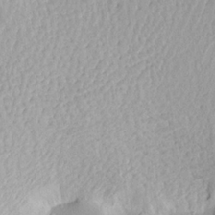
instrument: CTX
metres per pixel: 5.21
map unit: Aa
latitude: 21.8017
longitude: -149.7639
